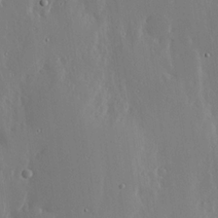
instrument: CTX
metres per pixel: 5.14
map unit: lHvf
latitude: 17.9717
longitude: -117.2915
